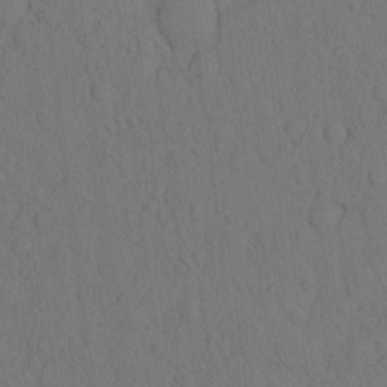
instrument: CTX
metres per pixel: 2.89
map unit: eHh
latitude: -2.1983
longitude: 18.5007
